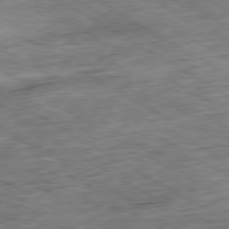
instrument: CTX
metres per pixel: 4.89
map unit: Ap
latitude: -80.3873
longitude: -84.5735
